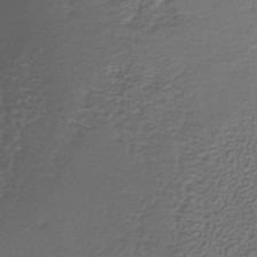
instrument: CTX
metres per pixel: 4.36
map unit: lHb
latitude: -38.1606
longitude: 61.4454
